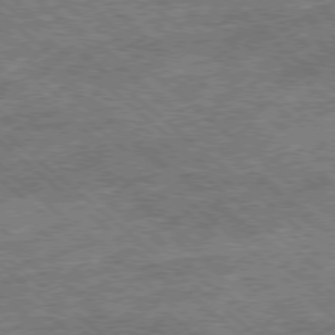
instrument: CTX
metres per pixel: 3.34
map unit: Ap
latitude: -78.3495
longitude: -48.8380
